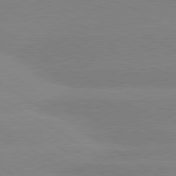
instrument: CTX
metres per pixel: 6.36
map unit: lApd
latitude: 80.4223
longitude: -152.2145
